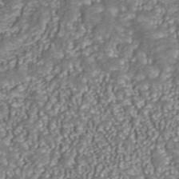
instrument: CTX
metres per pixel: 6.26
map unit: ANa
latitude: 42.4223
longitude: 34.6896
